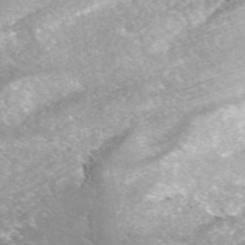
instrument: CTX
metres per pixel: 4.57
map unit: ANa
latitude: 44.4979
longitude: 29.6344
